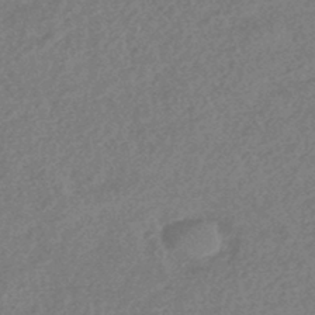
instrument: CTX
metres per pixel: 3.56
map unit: HNhu
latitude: -45.1053
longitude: 92.4062
